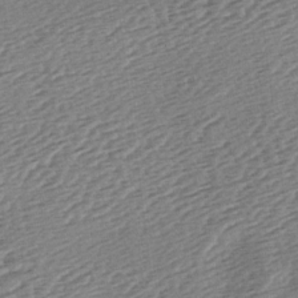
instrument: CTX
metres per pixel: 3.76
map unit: lAa
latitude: -2.8974
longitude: -127.1970
